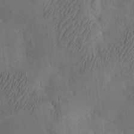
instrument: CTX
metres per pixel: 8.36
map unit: eHh
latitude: -2.8974
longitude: 17.5211
